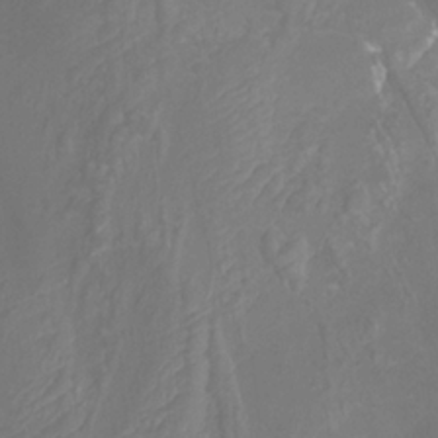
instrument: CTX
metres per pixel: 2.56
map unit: Htu
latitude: -9.9367
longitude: -73.8016
